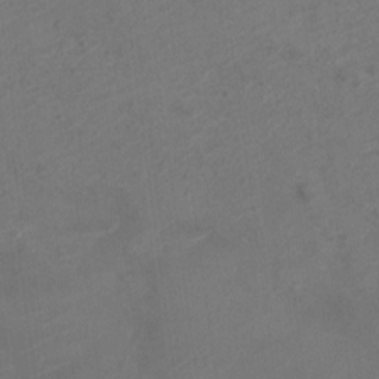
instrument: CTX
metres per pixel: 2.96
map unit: Nve
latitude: -19.2943
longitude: 106.7463
